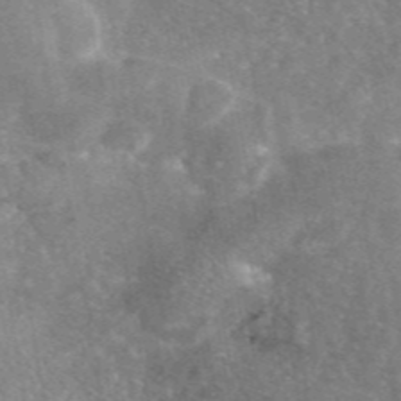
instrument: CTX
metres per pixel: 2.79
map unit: eAb
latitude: 45.6883
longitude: 120.8786
